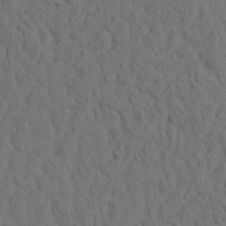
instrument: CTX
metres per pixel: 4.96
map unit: eHh
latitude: -1.7289
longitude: 17.8801
